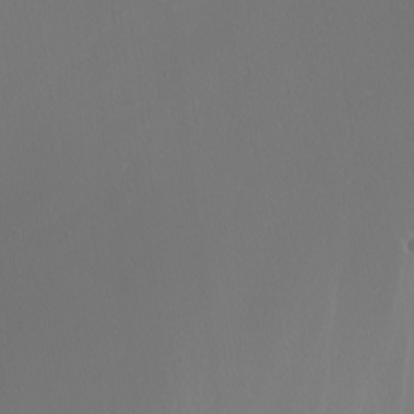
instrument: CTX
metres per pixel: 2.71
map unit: Nhu
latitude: -7.6344
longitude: -95.2348
